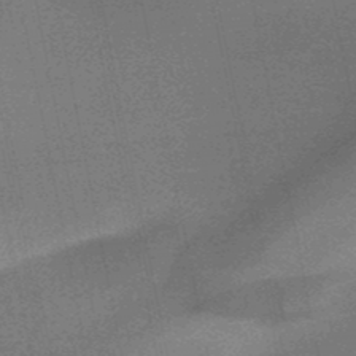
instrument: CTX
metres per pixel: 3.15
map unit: HNb
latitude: -49.5777
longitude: -51.8016
